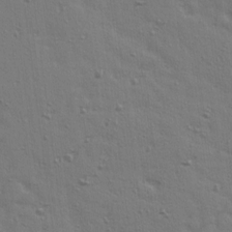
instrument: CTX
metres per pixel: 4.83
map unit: Ave
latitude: 14.7436
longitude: -105.9717
